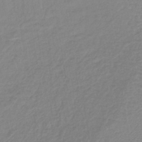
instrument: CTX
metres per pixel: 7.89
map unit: lHb
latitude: -40.6140
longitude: 64.1606
